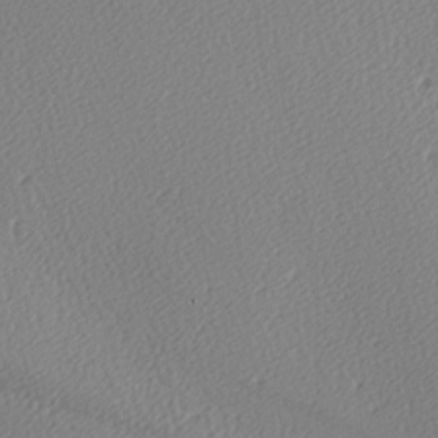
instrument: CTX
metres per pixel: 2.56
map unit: lAa
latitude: -9.6722
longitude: -127.9717
